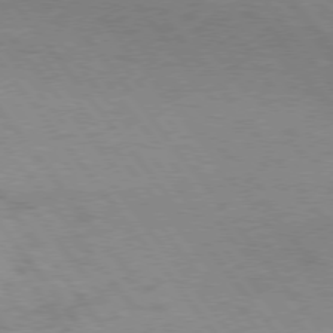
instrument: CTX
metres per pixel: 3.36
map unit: Hpe
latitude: 75.4804
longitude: -143.1970
